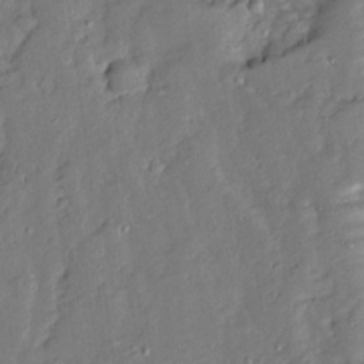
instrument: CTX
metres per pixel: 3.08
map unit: Ave
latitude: 13.3104
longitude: -134.7057
